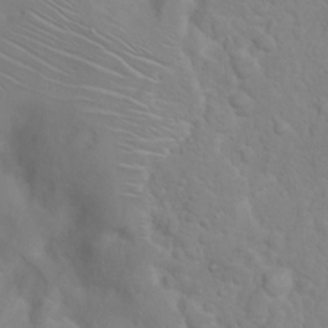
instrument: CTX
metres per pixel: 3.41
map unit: eHh
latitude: 1.7449
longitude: -56.2900
